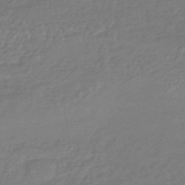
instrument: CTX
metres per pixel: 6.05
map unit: HNhu
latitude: -46.4062
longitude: 89.5777
